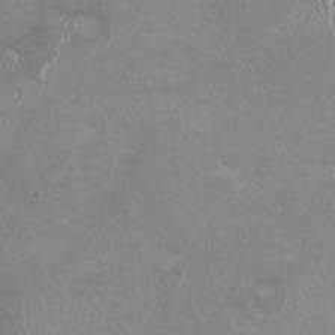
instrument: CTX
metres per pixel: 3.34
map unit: HNhu
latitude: -0.0283
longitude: -4.4790
